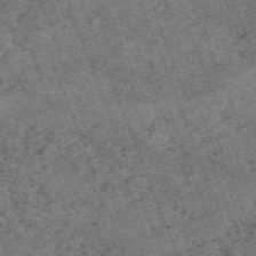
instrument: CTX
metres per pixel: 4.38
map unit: HNb
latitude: -54.8219
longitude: -48.1011
